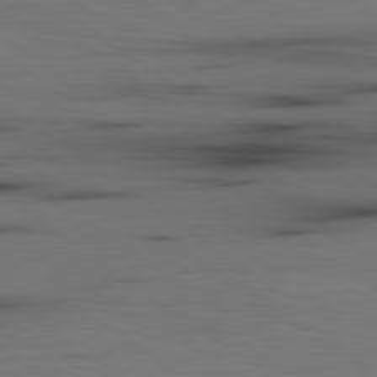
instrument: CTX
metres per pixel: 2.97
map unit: lApd
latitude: 79.7828
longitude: 162.1228
